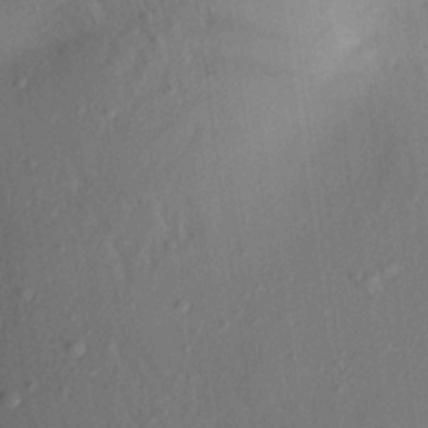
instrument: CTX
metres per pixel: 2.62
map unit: Aa
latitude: 22.1578
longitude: -147.4049
